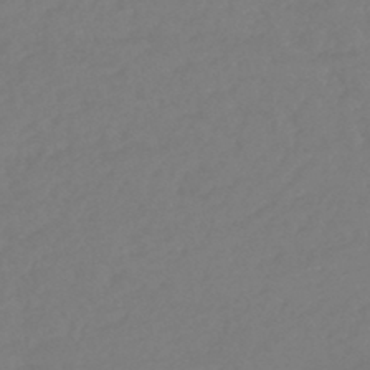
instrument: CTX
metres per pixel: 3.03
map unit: lHb
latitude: -45.1809
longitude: 70.9920
